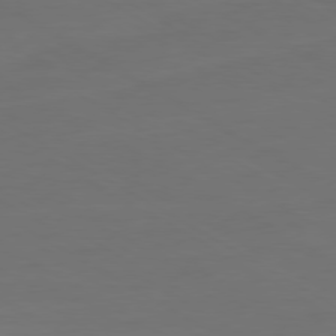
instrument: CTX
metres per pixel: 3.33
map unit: Ap
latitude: -80.0283
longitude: -60.0633
